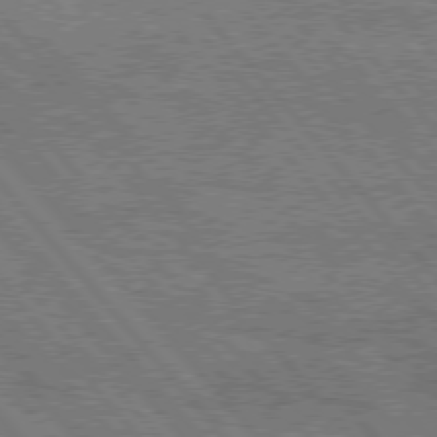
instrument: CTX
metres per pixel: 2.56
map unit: Hpe
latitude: 76.3845
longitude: -150.1389
